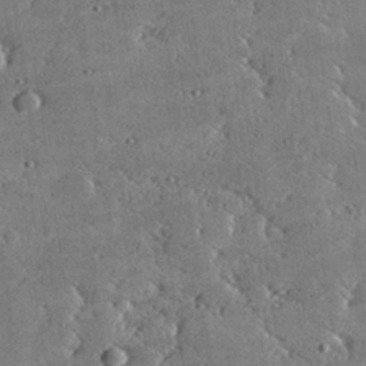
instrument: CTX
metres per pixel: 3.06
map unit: lHvf
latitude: 32.6490
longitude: -91.7072
